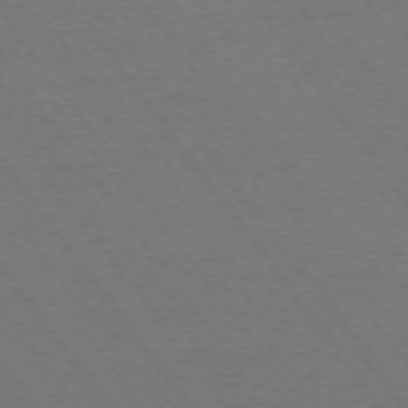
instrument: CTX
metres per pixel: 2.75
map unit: Ap
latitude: -74.4062
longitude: -77.4237
